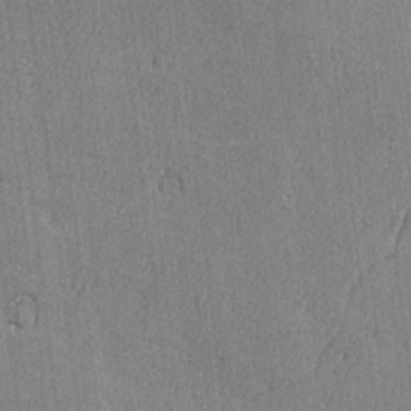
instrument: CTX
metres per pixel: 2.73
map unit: lAvf
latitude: -6.0850
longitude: -114.3278
